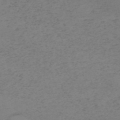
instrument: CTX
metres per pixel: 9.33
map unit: HNb
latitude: -55.1620
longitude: -46.7624
